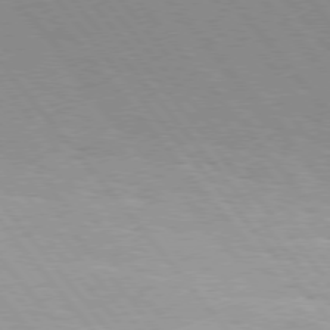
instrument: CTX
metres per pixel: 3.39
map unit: Hpe
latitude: 76.0444
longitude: -153.1214
